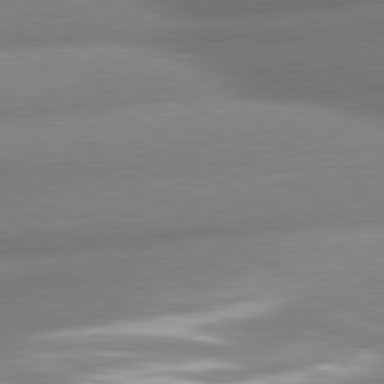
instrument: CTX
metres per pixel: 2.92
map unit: lApd
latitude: 80.3656
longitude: -163.5371
